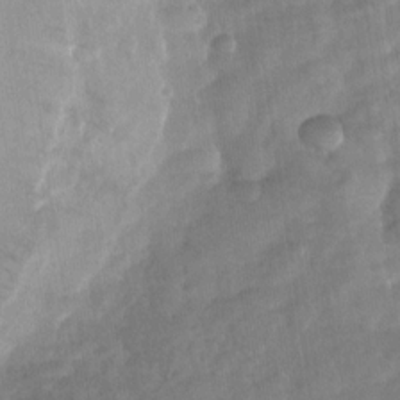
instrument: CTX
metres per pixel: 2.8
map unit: Nhu
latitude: -29.4454
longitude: -62.7436
